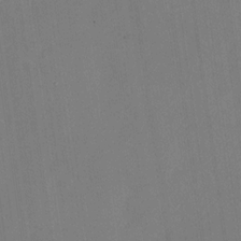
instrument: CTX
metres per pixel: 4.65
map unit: Nhu
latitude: -28.9164
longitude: -74.6491
